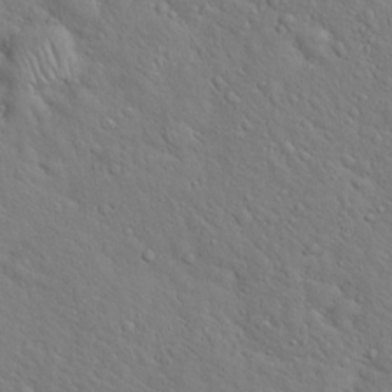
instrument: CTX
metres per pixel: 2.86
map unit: Hto
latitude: 19.2159
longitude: -53.2348
